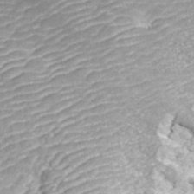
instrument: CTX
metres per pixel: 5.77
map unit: ANa
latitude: 44.4790
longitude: 38.8408
